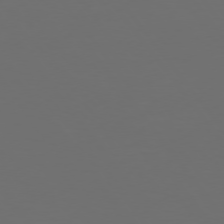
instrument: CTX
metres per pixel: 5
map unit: Hpe
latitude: 74.7435
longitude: -125.2914
